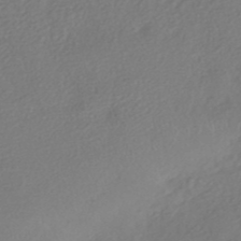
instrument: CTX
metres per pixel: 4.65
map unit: eHh
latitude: -42.2361
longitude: 118.4629
